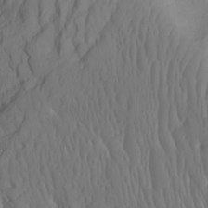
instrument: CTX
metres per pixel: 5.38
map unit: Htu
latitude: -6.9353
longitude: -69.1025
